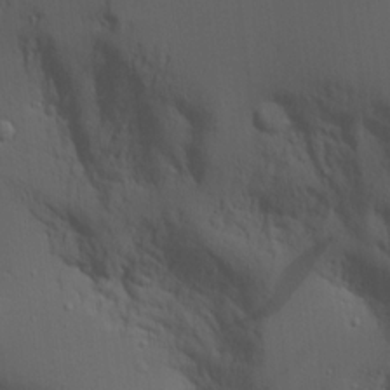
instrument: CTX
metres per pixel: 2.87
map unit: Aa
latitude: 17.7639
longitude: -124.7435
